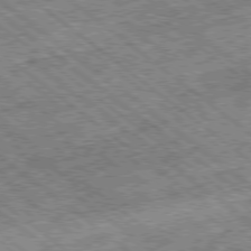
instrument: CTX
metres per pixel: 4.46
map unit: Ap
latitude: -79.2565
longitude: -51.6127
